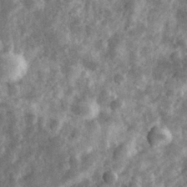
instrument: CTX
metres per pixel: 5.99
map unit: eHh
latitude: 31.5183
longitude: -69.8583
